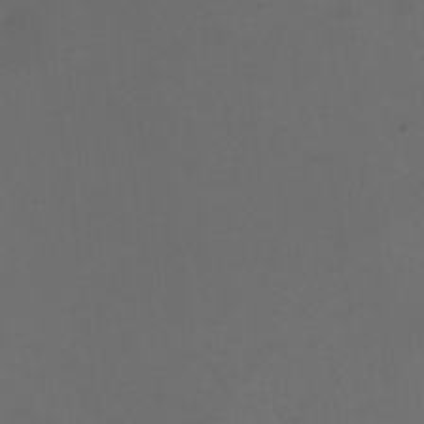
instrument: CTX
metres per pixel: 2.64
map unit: Hto
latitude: 3.2915
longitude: -32.4034
